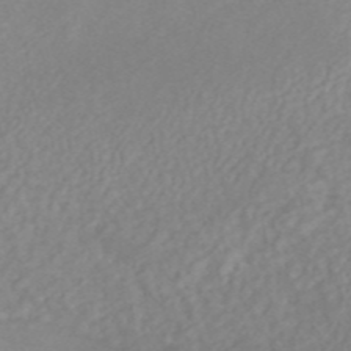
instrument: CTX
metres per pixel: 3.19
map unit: ANa
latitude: 44.5546
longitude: 22.6519
